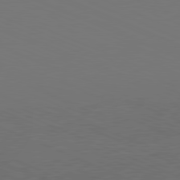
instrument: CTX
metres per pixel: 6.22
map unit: Hpe
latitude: -81.9556
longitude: 19.7289
